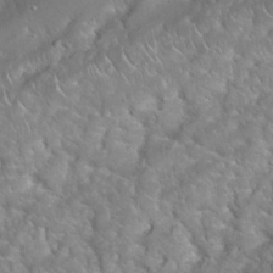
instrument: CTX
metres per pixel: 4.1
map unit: Nhu
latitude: 24.2522
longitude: -60.6679
